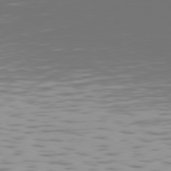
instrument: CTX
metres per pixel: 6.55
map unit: Hpe
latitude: 75.0836
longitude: -126.5924
